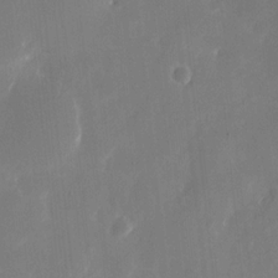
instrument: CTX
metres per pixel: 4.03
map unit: eHh
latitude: 11.1025
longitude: -67.8205
